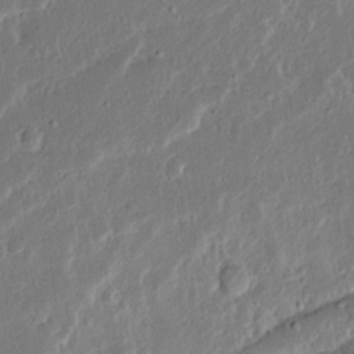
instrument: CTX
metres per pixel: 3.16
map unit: Ave
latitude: 14.7625
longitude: -138.1389
